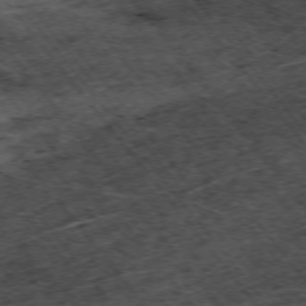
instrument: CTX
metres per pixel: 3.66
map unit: Hpe
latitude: -75.0865
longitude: 4.9730
